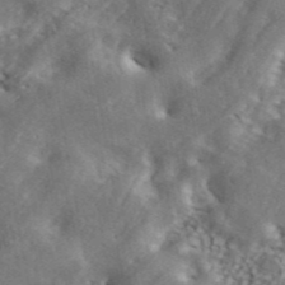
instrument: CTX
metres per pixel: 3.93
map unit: ANa
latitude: 43.6694
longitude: 47.4454
